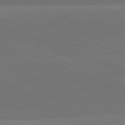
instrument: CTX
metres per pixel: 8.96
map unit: lApd
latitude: 82.1011
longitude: 148.9164
